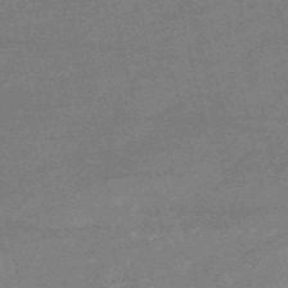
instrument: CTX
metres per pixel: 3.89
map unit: HNb
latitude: -52.8408
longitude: -40.6301
